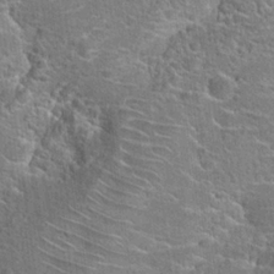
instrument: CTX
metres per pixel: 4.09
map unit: Hto
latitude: 23.1214
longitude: -44.6490
